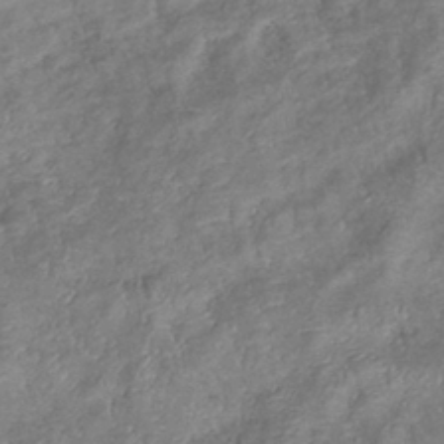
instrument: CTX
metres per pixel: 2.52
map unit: eHb
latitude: -38.3306
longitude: 76.2739
